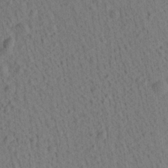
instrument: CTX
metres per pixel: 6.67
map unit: Aa
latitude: 21.9339
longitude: -139.1403
